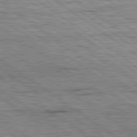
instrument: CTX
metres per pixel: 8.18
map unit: lApd
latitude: 79.4994
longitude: -141.3670
